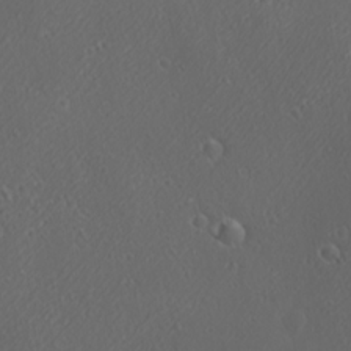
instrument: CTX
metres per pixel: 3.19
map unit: Ave
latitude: 22.0633
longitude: -136.9703
